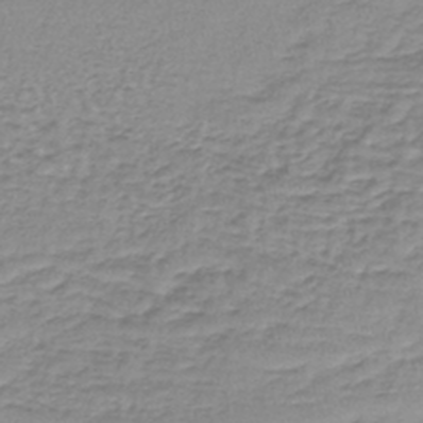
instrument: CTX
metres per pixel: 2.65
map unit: lHb
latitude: -41.8611
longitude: 70.9164
